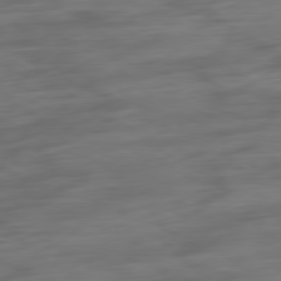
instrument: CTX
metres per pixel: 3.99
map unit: Ap
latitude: -79.8422
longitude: -64.9703
